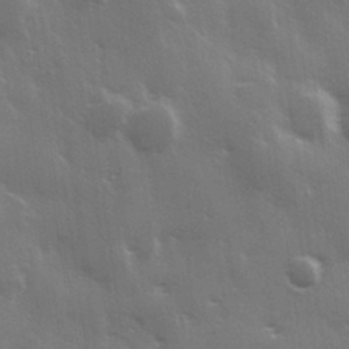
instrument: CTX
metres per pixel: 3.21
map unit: Hve
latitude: 28.7246
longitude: 148.1039
